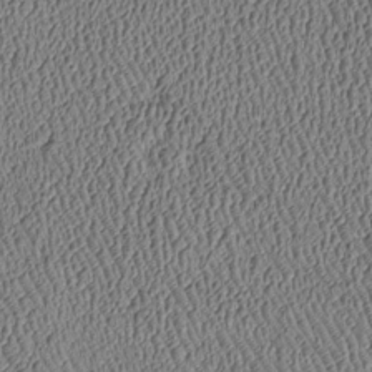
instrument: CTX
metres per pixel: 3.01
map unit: Htu
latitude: -7.4076
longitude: 156.5951
